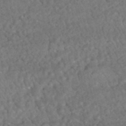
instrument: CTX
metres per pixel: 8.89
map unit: HNhu
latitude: -48.2929
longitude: 102.4629
